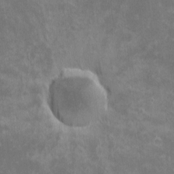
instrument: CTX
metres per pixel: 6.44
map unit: eHh
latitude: -0.9542
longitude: -85.2537
